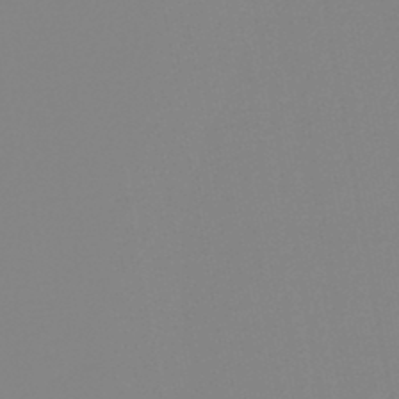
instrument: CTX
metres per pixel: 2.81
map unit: lHb
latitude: -44.9731
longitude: 74.3307
